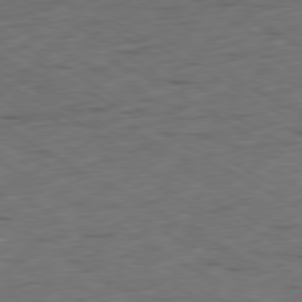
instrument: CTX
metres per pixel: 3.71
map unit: Ap
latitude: -80.5952
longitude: -71.8394
